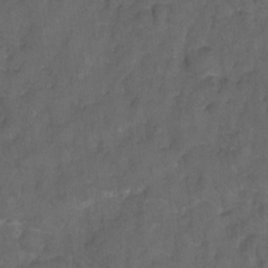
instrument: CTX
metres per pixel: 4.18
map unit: Hto
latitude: 4.6679
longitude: -31.5560
